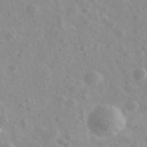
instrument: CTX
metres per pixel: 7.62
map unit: Ave
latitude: 39.5749
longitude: -106.5357
